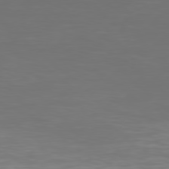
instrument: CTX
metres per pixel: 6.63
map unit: Hpe
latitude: 77.6694
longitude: -122.9892
